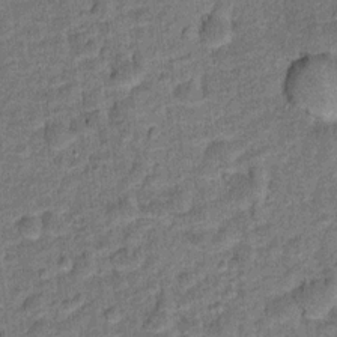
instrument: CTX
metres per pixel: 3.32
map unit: Ht
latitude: 9.2915
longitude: -38.9703
